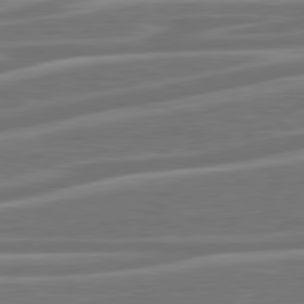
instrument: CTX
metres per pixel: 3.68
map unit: lApd
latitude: 79.8395
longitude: -127.1025
